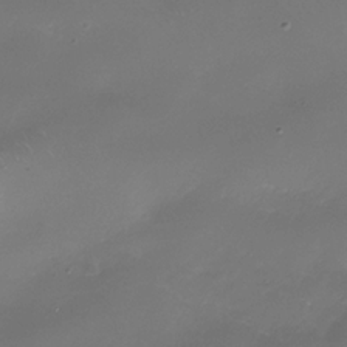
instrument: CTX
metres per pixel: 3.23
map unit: Nhe
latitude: -35.4643
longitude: -92.2711
